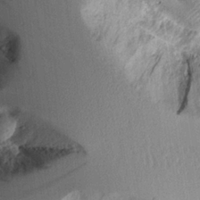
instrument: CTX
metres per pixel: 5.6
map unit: Aa
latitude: 11.0648
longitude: -126.1011
